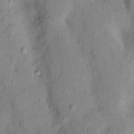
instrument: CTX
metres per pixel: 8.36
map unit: Nhu
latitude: 13.1592
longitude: -29.6694
